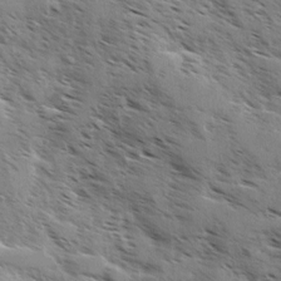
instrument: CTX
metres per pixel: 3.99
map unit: Ave
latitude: 0.7813
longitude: -111.0270
